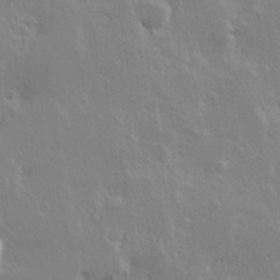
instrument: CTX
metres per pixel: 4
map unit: Hve
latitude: 23.8583
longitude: 145.7856
